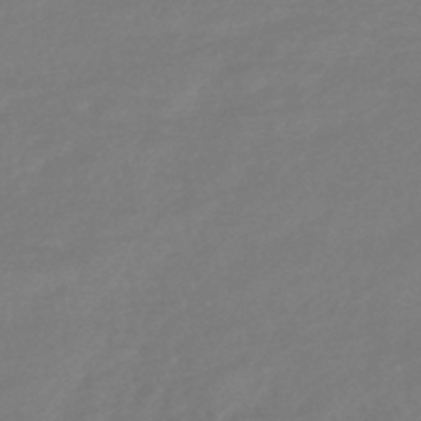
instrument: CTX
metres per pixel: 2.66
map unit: lHb
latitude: -42.9352
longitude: 75.2376
